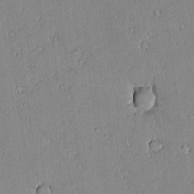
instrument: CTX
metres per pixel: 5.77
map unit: lAvf
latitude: 15.8773
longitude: -127.5938
